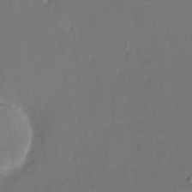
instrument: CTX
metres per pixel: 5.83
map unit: eHh
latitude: 6.0255
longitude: -68.6302
